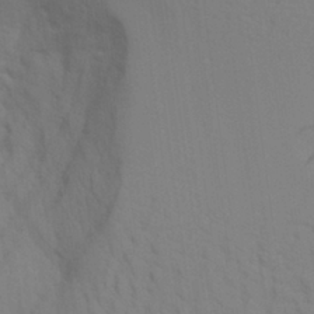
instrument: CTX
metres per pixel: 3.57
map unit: Aa
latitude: 27.4238
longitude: -131.3104
